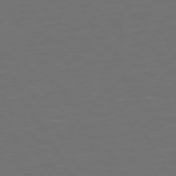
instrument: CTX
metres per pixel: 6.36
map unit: Hpe
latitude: 72.1956
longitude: -126.7246
